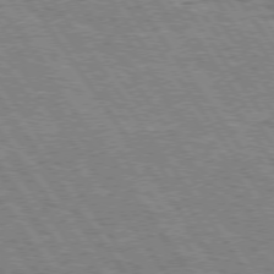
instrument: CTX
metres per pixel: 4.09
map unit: Hpe
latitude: 74.3467
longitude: -150.1011
